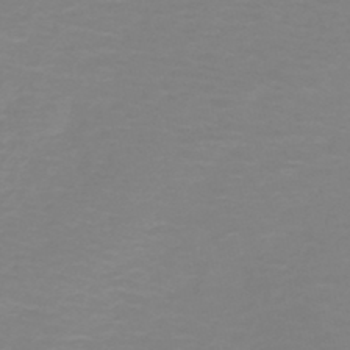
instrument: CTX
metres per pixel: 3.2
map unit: HNb
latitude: -44.9920
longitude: 54.2362
